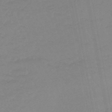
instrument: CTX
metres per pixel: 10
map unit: eHb
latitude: -45.1998
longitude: 80.1795
